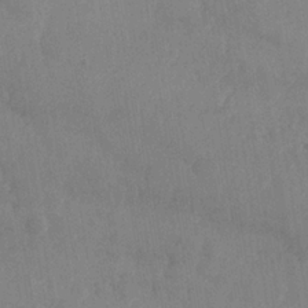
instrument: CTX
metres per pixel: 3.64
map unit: Nhe
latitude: -36.4062
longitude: -177.6127
